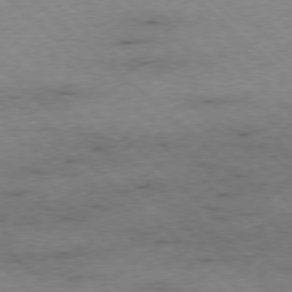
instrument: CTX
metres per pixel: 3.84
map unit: Ap
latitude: -77.5588
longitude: -86.1389
